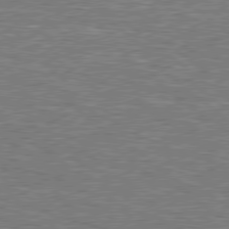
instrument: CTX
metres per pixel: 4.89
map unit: Hpe
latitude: 78.7058
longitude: -158.4412
